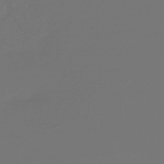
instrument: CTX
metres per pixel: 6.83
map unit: lHb
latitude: -47.5399
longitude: 66.1795
